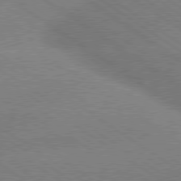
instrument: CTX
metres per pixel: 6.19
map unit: Hpe
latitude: 79.1970
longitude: -152.1767
